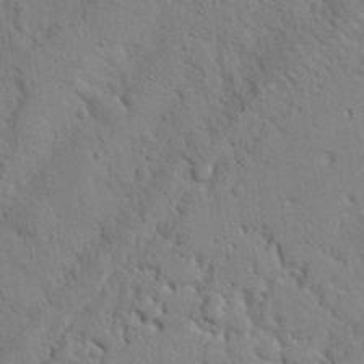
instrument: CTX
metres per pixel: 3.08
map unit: Nhu
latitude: 20.9325
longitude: -76.8002
